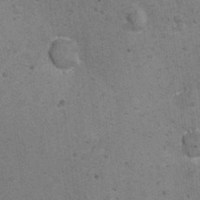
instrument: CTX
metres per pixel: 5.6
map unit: Ht
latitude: 8.9892
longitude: -36.8380
